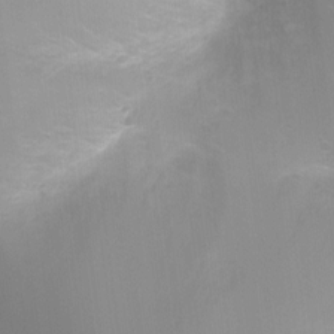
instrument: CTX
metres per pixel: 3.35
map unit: Ht
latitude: -8.3495
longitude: -24.2900
